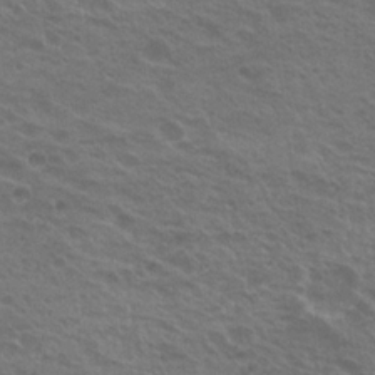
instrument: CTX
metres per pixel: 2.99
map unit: Nhu
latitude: 20.9514
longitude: -31.1781
